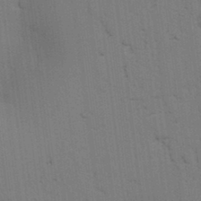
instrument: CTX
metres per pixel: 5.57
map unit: lAvf
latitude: 25.7260
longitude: -111.7450
